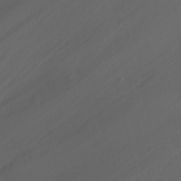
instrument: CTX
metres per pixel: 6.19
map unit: Nhu
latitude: -9.2376
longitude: -46.9892
